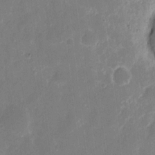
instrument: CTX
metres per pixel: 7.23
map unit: eHh
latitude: 8.6302
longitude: -70.4601
